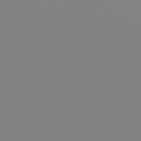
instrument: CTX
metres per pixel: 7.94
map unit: lHb
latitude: -48.8030
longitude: 69.8422
